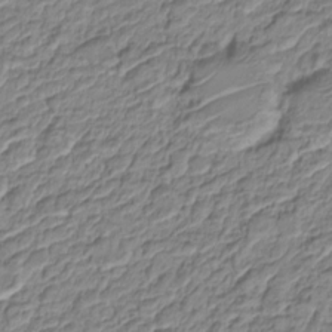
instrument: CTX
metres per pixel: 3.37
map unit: Nve
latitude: -18.8786
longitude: 106.6330
